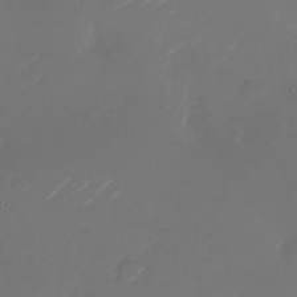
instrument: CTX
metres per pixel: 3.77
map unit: Nhu
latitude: -26.9541
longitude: -73.1970
